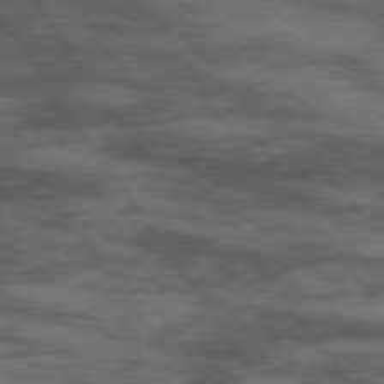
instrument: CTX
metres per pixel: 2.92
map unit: Hpe
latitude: 74.3278
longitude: -142.5168
